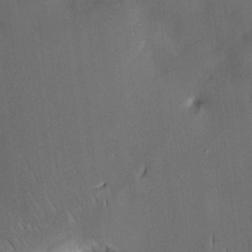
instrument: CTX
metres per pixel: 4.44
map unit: HNhu
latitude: 14.9703
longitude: 11.0864
